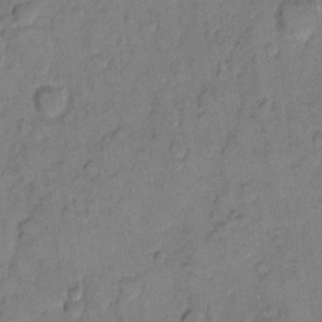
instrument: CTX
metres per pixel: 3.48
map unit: eHh
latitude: 11.2159
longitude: -64.9703
